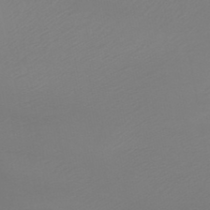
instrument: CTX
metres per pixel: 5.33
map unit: lHb
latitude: -45.8045
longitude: 72.5196
